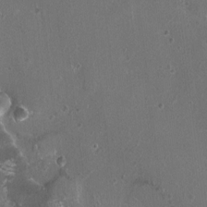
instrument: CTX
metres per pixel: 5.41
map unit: HNhu
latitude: 0.3845
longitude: 1.1809
